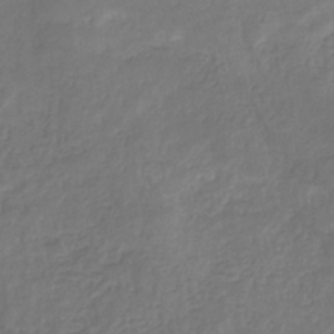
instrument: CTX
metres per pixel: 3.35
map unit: eHb
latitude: -31.4832
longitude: 73.1242
